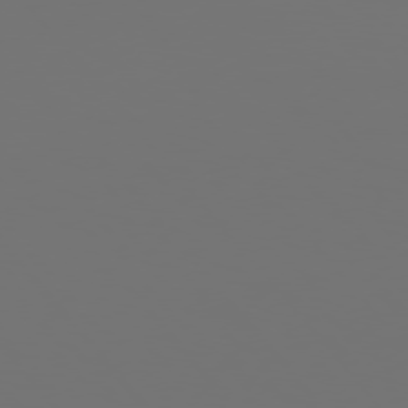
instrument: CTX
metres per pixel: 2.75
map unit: Hpe
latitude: 76.1200
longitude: -139.3293
